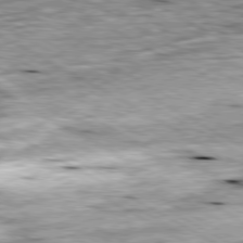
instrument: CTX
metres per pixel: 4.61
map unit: Ap
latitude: -80.7841
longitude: -90.2334
